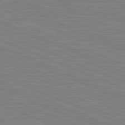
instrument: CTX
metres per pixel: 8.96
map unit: lApd
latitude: 81.6127
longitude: -171.9339
